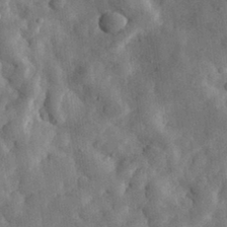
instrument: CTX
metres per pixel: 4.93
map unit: eHh
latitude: 30.8569
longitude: -77.4237
